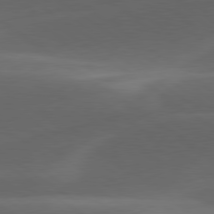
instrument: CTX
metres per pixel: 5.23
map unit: lApd
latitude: 79.2726
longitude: -49.8583
